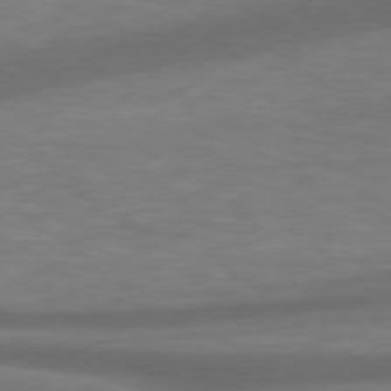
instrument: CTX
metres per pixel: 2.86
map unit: Hpe
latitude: 79.0270
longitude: -128.8380
